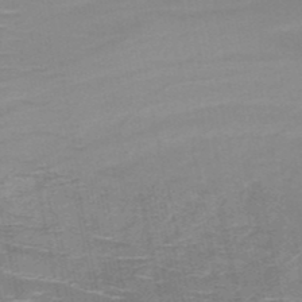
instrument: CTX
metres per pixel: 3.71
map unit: HNb
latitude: -50.9353
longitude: -44.2711
